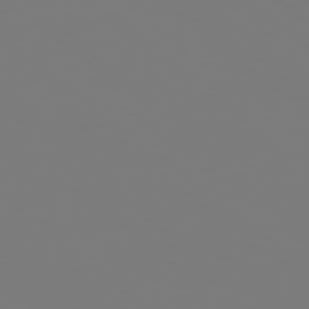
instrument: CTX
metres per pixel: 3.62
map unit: Hpe
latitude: 78.4790
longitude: 173.9367
